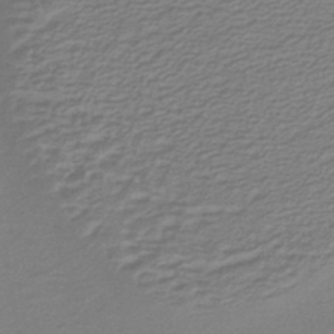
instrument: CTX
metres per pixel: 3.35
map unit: lHb
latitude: -40.9542
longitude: 51.7478
